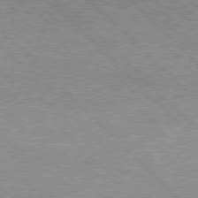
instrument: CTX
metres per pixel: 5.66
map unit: Hpe
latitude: 76.8569
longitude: -153.2537
